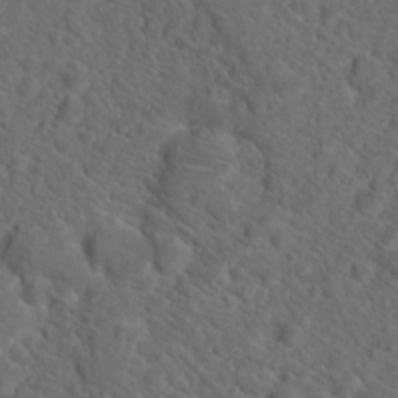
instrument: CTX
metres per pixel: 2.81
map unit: Hto
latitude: 19.4048
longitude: -39.5749
